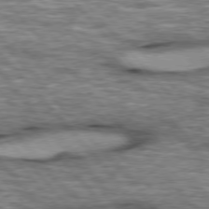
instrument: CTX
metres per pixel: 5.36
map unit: lApd
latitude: 76.4979
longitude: -49.3482
